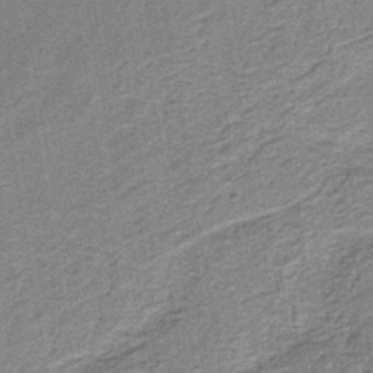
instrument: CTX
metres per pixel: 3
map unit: HNb
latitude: -39.2754
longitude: 50.8786
